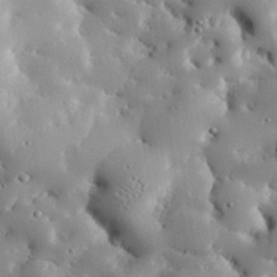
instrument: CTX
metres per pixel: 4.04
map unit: eHh
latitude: 30.3845
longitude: -80.8002
